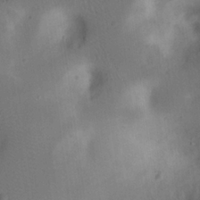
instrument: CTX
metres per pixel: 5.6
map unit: eHh
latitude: 23.7638
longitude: -70.6868
